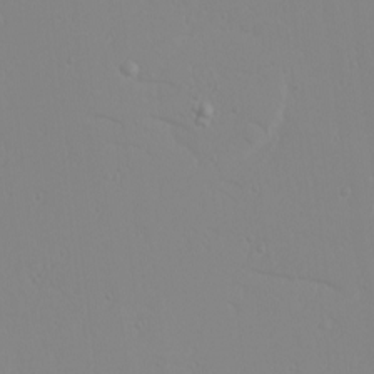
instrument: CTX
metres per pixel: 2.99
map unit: Nhu
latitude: -4.5384
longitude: -82.0255
